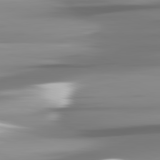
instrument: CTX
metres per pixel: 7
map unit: lApd
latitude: 81.8961
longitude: -142.4412
